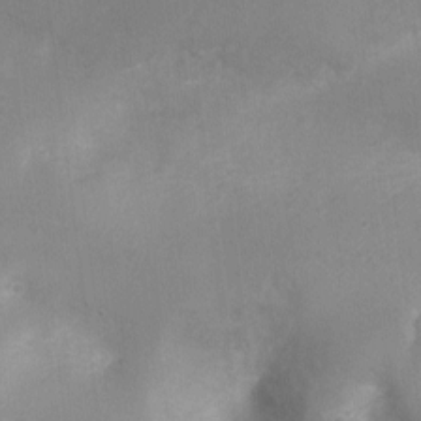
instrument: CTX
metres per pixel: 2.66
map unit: Ht
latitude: -7.6344
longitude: -24.2900
